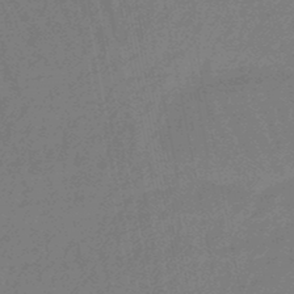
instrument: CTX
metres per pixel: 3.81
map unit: eHb
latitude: -47.3131
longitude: 80.5385
